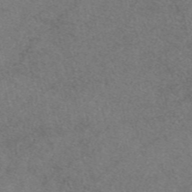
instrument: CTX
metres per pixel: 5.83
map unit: eAb
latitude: 47.8584
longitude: 107.7478
